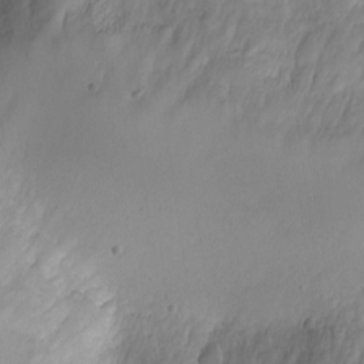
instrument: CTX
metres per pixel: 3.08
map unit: eHh
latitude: -5.7099
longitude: -80.8947
